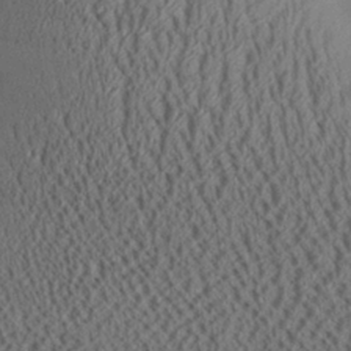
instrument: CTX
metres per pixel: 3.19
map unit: Aa
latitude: 26.0444
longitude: -134.4034
